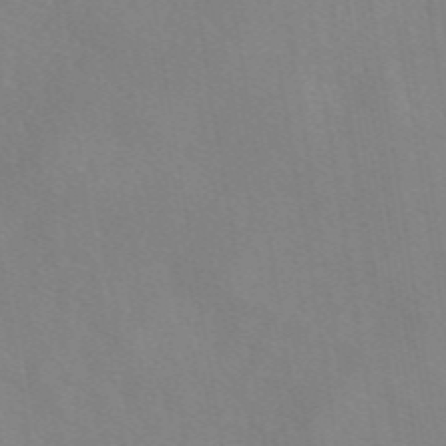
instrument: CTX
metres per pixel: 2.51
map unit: eAb
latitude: 46.3090
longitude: 111.2187
